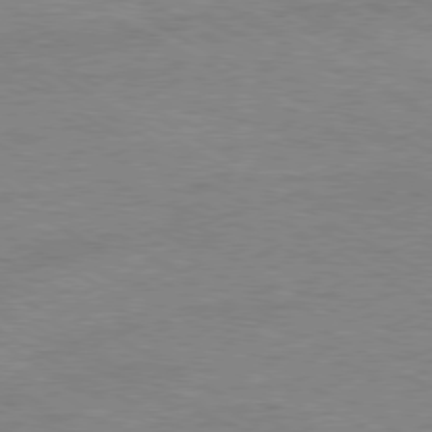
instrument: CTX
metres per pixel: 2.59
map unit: Ap
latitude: -80.1984
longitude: -86.3845
